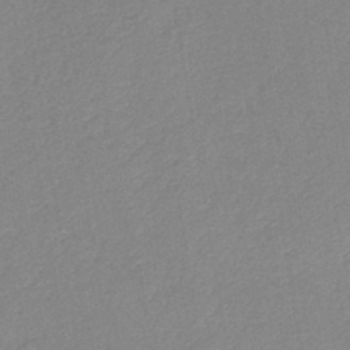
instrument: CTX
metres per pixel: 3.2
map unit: HNb
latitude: -43.9367
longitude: -39.2348
